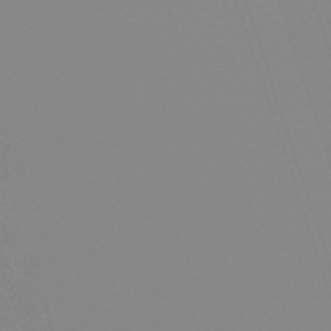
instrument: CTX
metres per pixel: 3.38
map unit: lHb
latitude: -49.0109
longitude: 81.4266
